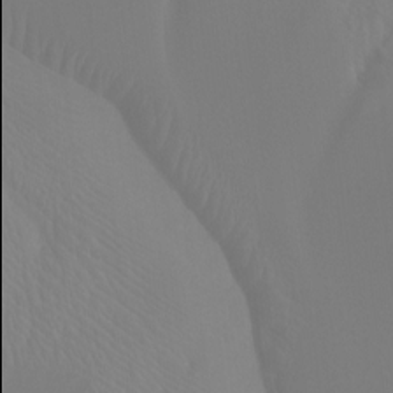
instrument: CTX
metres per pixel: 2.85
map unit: Hto
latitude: -8.6518
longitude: -45.9906
